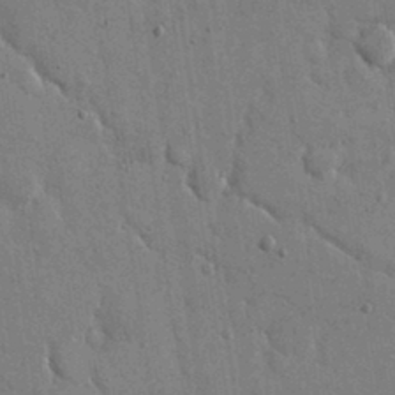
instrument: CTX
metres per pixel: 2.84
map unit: eHh
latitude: 15.1970
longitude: -68.6302
